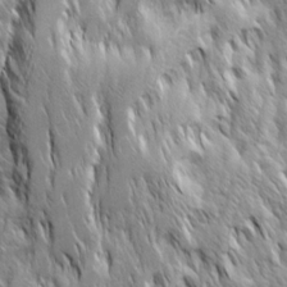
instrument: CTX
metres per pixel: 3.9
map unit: Ave
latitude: 14.8002
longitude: -134.4601
